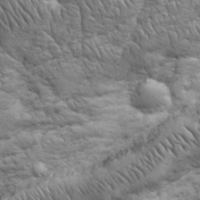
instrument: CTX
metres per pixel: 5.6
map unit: eHh
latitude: 32.2523
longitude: -67.6882
